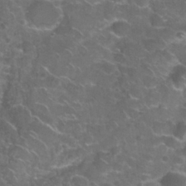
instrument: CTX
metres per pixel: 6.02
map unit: Nhu
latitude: 27.9906
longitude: -60.9702
